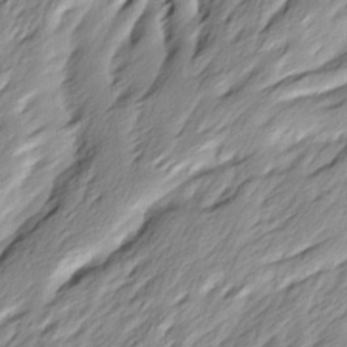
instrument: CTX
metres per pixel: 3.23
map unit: Ave
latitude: 15.2726
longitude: -136.0255
